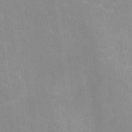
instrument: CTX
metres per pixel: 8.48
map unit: Ht
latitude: -4.9163
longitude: -15.2726
